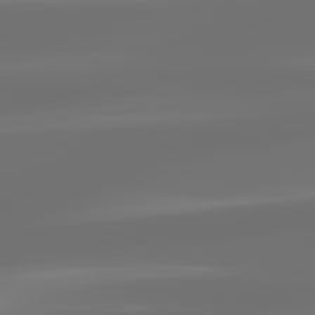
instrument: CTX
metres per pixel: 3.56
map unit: lApd
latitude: 83.2537
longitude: -129.9906
